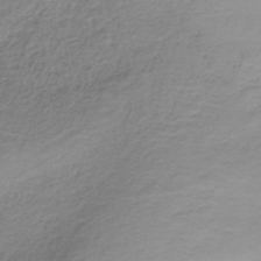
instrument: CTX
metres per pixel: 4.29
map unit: HNb
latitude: -34.5574
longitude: 53.2187
